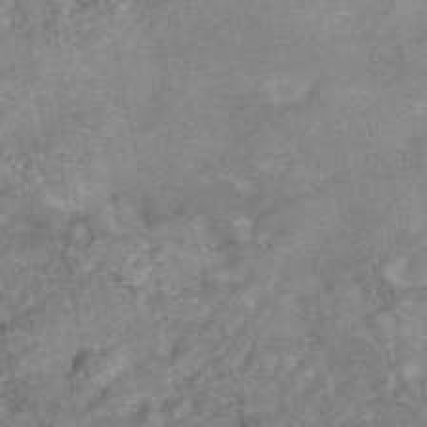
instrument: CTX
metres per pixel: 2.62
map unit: eAb
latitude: 48.5735
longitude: 121.4832
